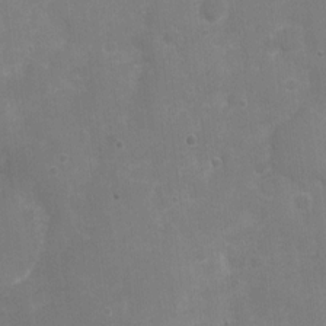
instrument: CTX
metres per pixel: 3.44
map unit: Nhu
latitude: 2.4412
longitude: -16.8380
